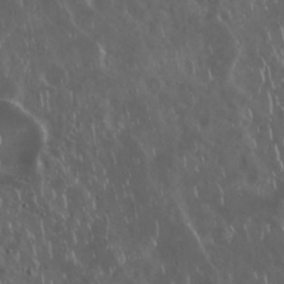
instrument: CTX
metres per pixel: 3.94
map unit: Nhu
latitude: 29.3104
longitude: -59.8017
